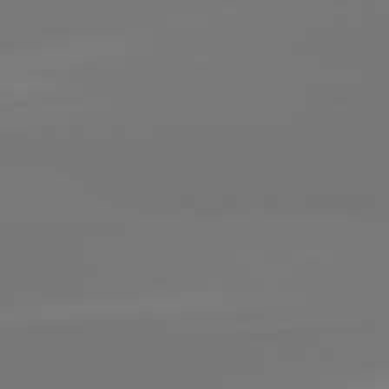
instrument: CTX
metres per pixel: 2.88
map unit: lApd
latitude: 81.9150
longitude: -177.1403
